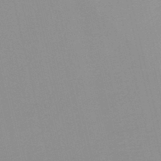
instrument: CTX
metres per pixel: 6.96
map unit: HNb
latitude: -46.1039
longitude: -41.6882
